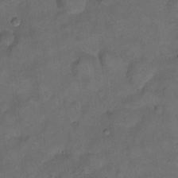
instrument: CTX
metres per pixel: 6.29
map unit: eHh
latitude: 13.3104
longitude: -65.2726
